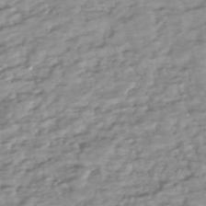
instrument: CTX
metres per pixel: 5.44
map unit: lHb
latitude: -41.3509
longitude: 75.8801
